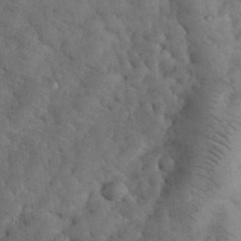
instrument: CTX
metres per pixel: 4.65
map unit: eHh
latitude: 33.7072
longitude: -68.0255
